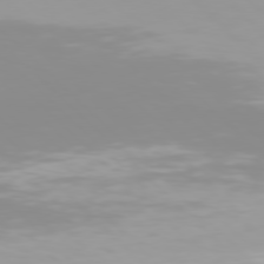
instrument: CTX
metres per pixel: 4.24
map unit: Hpe
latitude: 77.2348
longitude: -173.3859
